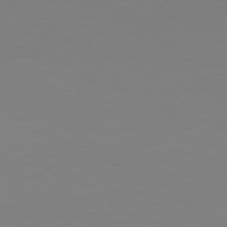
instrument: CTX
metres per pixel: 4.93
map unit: Hpe
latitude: 78.2523
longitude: -173.1214
